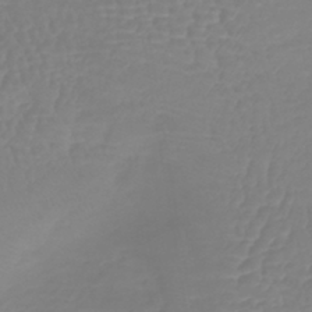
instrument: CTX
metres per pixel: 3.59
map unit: lHb
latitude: -41.0108
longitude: 67.1620
